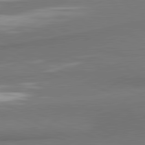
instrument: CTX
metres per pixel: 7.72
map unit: lApd
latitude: 81.5749
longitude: 174.8407
